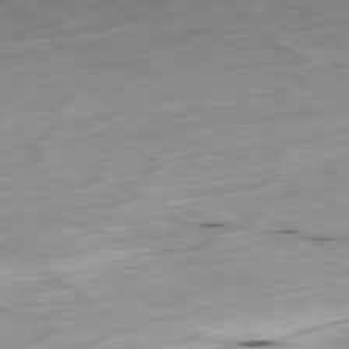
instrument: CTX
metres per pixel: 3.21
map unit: Ap
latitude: -80.6141
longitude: -70.2900
